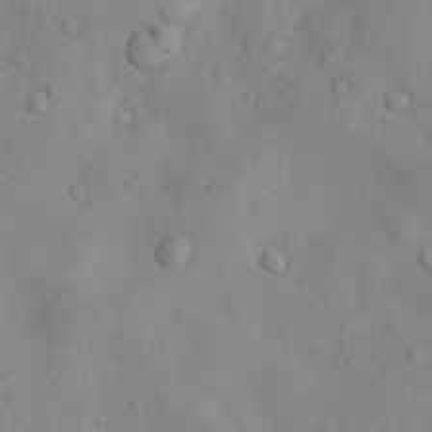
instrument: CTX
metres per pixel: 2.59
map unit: Nhu
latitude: 10.9136
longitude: -26.1011
